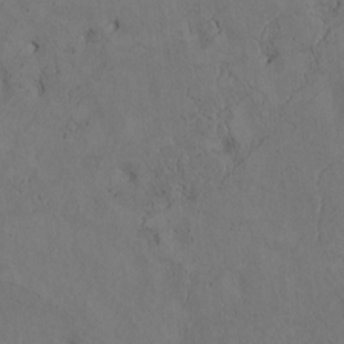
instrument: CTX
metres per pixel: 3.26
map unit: Htu
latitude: 2.4601
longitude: 148.4062
